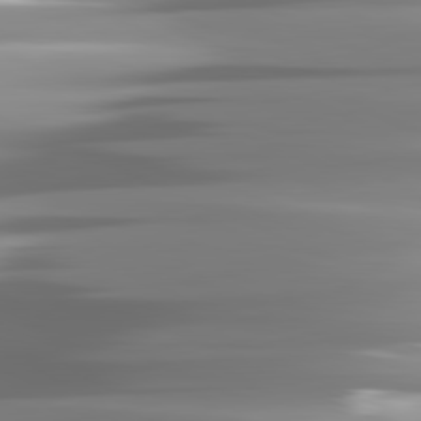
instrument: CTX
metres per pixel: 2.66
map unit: lApd
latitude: 81.7450
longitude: -141.1970
